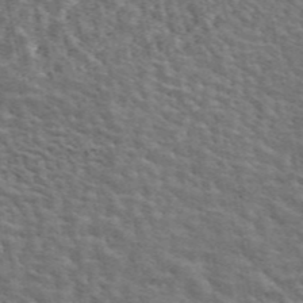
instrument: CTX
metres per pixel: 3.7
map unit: eAb
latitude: 44.7813
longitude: 111.7855
